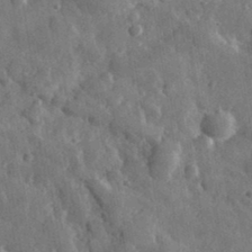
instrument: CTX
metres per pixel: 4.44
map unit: lHvf
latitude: 35.0647
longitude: -87.6505
